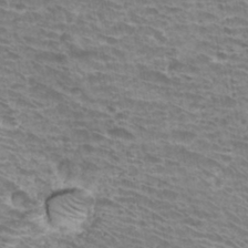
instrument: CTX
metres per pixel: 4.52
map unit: Hto
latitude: 33.2537
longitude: -42.0444
